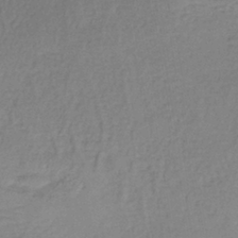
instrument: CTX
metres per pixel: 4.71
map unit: lHb
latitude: -37.2565
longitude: 61.4265
